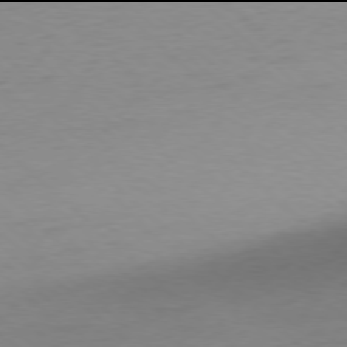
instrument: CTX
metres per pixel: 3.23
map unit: Ap
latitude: -78.0094
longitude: -70.7246
